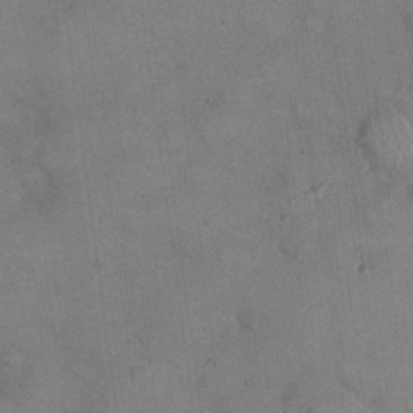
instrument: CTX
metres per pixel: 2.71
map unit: eHh
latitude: 22.0822
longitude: -60.2333
